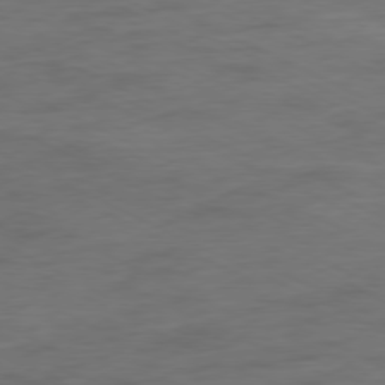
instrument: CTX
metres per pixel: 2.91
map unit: Ap
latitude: -77.4076
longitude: -75.0647
